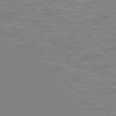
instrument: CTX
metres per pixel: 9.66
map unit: Hpe
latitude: 78.3656
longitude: 179.2754
